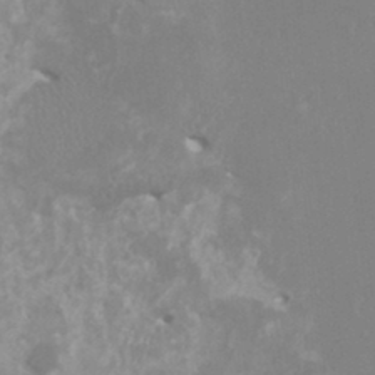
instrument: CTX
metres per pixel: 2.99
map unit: HNhu
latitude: -0.2362
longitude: 5.4076
